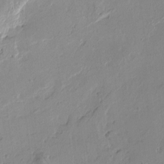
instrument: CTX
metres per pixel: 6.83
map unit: Htu
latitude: -4.0283
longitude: -177.2159
